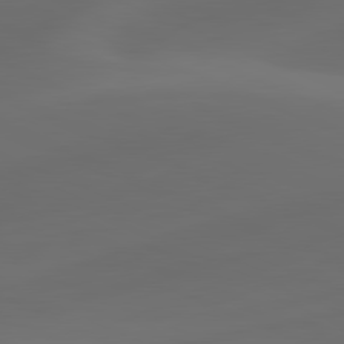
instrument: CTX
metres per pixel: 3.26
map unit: lApd
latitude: 80.8758
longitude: -83.7638
